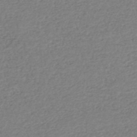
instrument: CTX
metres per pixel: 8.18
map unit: HNhu
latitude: -47.1242
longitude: 28.1606
